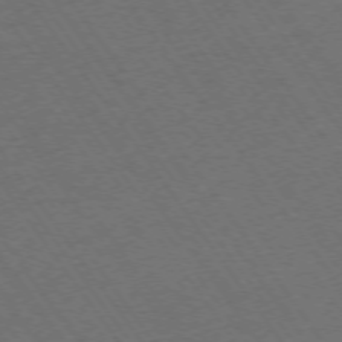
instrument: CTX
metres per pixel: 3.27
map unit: Ap
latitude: -74.7086
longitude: -70.9891
